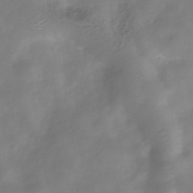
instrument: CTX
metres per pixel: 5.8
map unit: Hve
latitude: -32.1417
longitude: 94.0283
